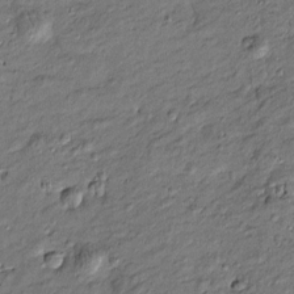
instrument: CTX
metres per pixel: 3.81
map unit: Htu
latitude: -7.8422
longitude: 177.3699
